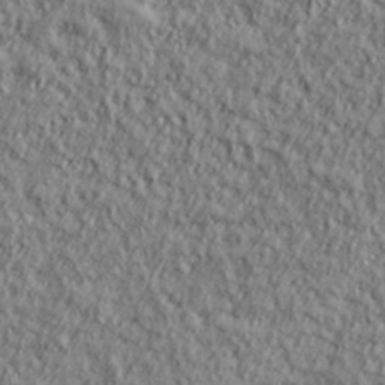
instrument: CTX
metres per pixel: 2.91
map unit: lHvf
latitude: 38.1956
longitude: -91.9339
